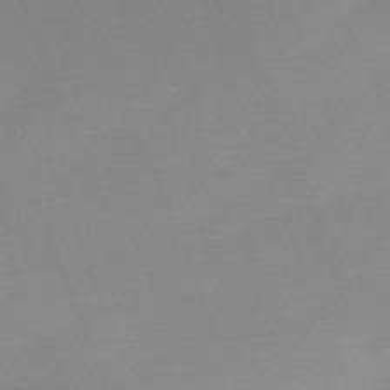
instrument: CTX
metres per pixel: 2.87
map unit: Nhu
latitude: -67.7100
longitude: 37.9367
